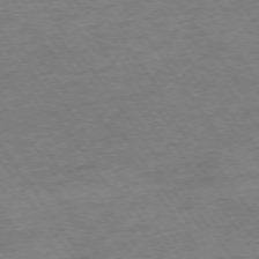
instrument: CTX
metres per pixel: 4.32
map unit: Ap
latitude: -74.9353
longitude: -84.0255
